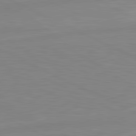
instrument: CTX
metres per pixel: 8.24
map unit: lApd
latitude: 81.2159
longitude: -172.5734
